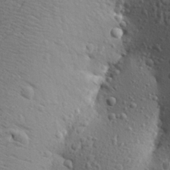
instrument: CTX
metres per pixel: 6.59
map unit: Aa
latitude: 26.9325
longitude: -144.3656
